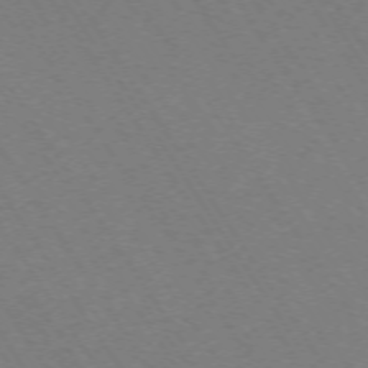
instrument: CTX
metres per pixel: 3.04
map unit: Ap
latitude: -73.2376
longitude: -70.8002
